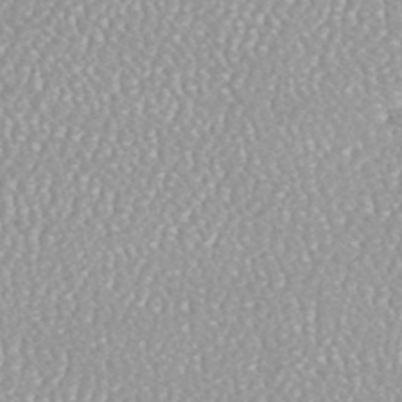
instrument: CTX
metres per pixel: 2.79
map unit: HNhu
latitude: -48.5007
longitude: 98.5196
